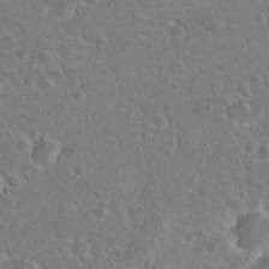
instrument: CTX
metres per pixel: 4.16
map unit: Hto
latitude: 21.9150
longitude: -47.8773
